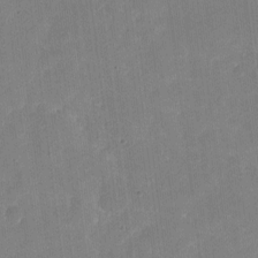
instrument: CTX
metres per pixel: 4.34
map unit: eHh
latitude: 4.4223
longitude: -67.2914
